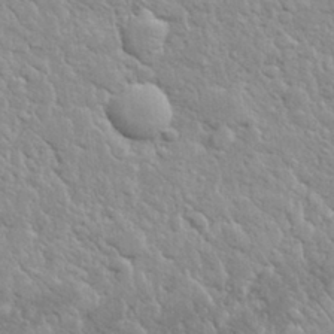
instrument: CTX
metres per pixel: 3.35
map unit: lHvf
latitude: 32.3278
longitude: -93.2726
